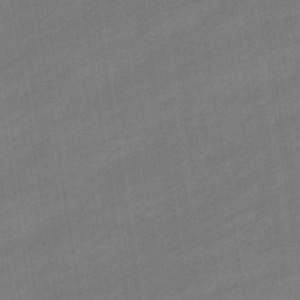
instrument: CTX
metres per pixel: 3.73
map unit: eHb
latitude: -36.8786
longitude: 79.2565
